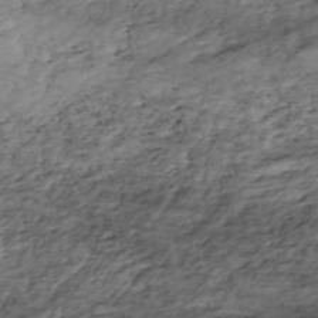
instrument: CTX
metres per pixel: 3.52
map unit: eHh
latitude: -51.3132
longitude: -24.5167
